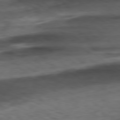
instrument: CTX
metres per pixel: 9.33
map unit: Ap
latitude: -80.6519
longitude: -69.6883
